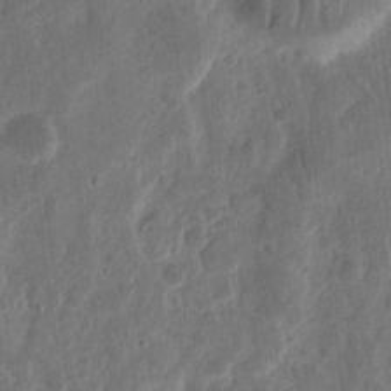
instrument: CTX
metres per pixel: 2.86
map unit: eHh
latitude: 11.9906
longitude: -73.5749
